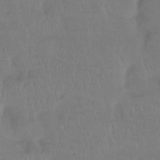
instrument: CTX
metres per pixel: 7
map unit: Htu
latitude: -14.4818
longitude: -46.4790
